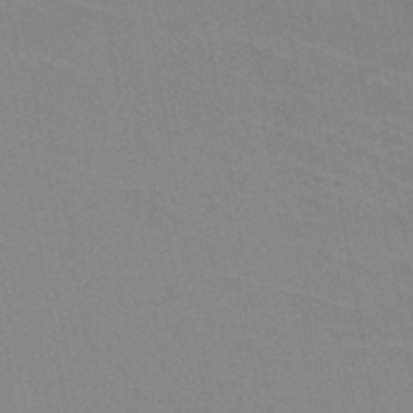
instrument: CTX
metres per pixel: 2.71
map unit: HNb
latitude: -45.9745
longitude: -42.9325
